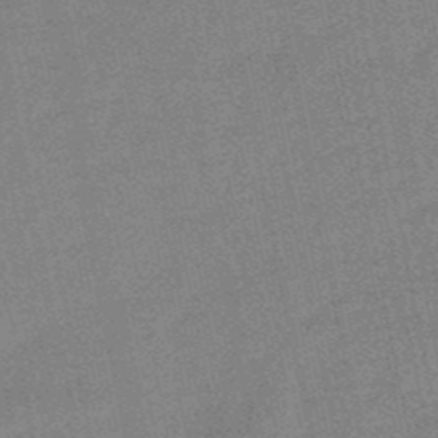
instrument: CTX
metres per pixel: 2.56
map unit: lHb
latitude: -49.5210
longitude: 79.4265
